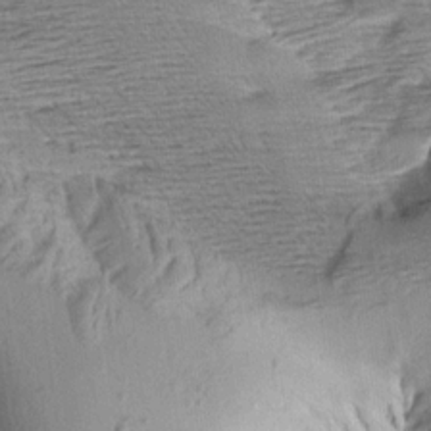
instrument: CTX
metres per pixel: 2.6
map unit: Aa
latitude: 8.9703
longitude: -141.6127
